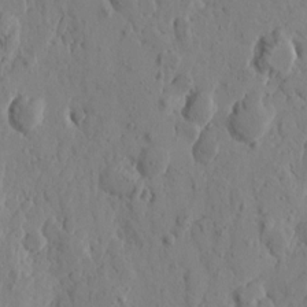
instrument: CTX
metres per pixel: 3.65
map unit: Htu
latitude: -0.7275
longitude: -177.3104
